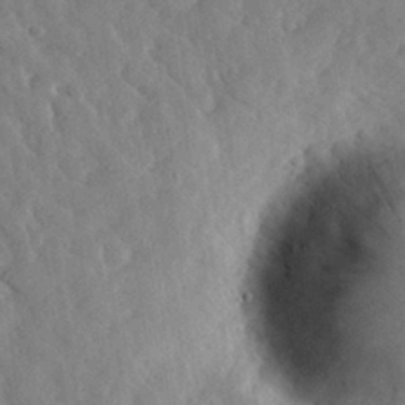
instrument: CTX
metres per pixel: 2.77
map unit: eHh
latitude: 29.9906
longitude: -75.5938
